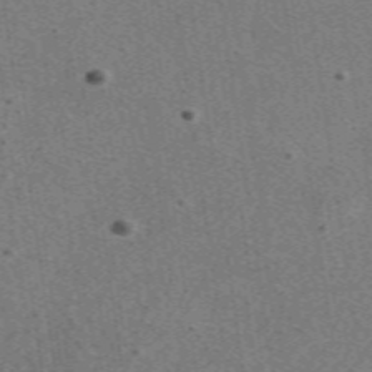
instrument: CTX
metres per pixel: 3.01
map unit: eAb
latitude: 48.1200
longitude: 115.5588
